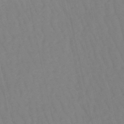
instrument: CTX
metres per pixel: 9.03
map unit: lHb
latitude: -49.4833
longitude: 76.0661
